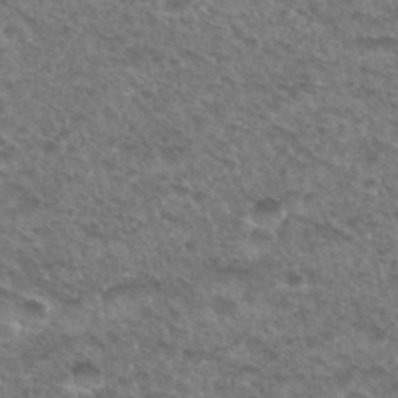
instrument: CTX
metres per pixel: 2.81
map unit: Hto
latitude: 32.9325
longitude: -48.8380
